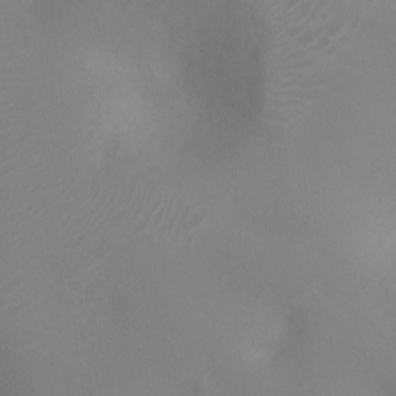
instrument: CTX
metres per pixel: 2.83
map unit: Ht
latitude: -8.4818
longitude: -27.7828
